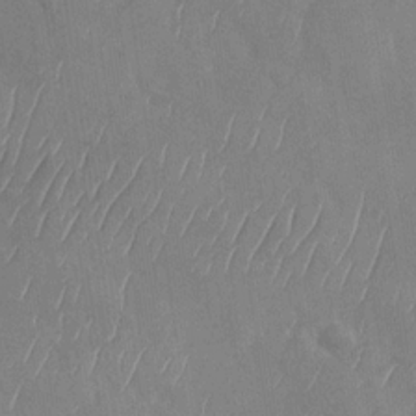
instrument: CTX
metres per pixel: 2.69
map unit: Nhu
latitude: -29.2943
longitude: -59.6505
